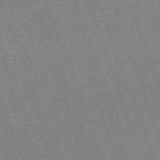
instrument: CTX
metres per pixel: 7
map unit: eHh
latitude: -64.4062
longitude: 50.7274
